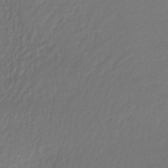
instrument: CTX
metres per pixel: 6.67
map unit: lHb
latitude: -39.9745
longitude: 70.4818
